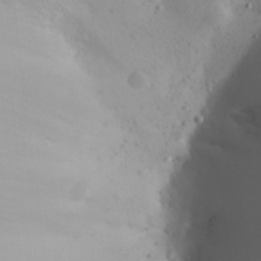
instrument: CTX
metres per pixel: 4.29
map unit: Aa
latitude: 28.0255
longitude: -147.1215
